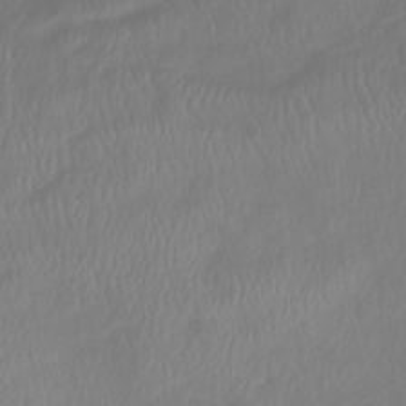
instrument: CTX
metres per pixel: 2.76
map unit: lHb
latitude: -41.0108
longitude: 75.0109
